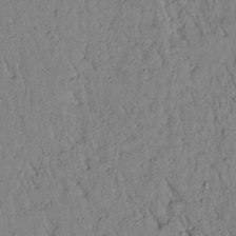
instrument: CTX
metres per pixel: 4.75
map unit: Aa
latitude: 18.3845
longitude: -147.0081
